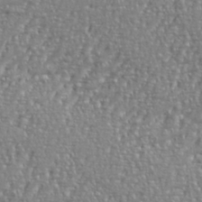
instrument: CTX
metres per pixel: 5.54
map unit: eHh
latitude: 35.0836
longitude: -134.0255
